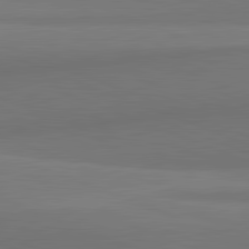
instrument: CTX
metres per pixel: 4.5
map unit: lApd
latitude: 82.1388
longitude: 149.7478
